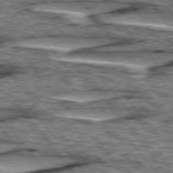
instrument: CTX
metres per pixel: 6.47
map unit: lApd
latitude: 76.2144
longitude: -70.9514
